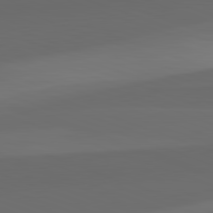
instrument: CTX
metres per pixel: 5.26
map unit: lApd
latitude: 82.4412
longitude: 134.8408
